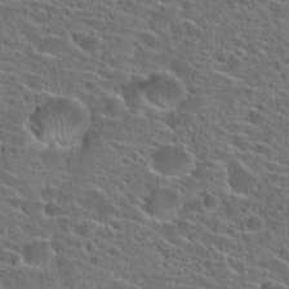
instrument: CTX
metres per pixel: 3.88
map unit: Hto
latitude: 23.8772
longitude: -44.7057
